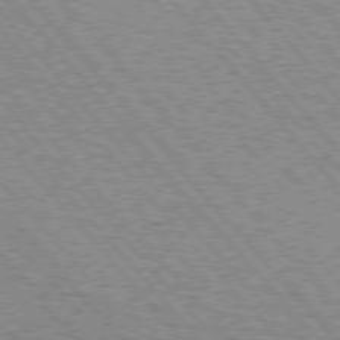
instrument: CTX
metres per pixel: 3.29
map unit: lApd
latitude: 75.6505
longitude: -75.6883
